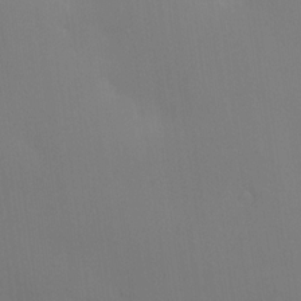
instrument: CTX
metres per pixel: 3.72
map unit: HNhu
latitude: 13.5749
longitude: 13.1053
